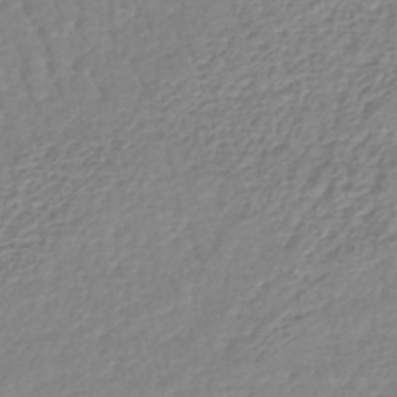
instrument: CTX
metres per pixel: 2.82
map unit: lHb
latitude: -44.7463
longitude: 73.4076
